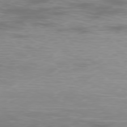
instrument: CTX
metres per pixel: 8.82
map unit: Ap
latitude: -77.6533
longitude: -62.5168
